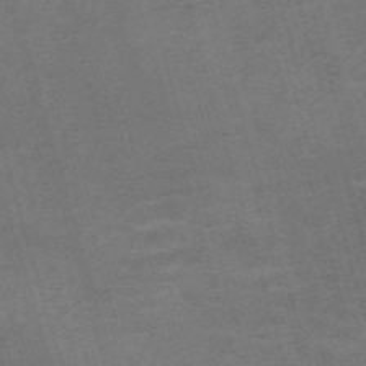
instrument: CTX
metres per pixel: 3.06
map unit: Nve
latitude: -59.5966
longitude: 57.7100
